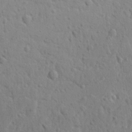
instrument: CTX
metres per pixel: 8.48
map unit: lAvf
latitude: -9.5399
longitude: -120.5546
